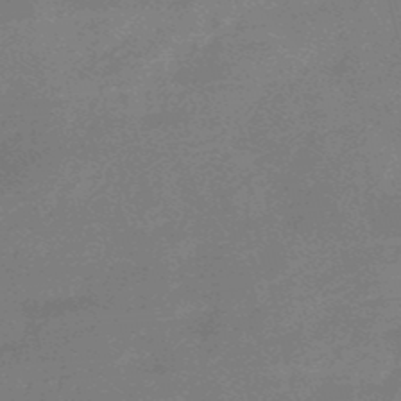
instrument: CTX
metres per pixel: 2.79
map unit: eHb
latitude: -48.8408
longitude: 87.1053
